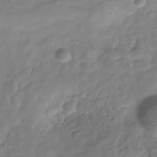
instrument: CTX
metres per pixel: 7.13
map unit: Hve
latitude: -29.7478
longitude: 91.5022
